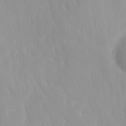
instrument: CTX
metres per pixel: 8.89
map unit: Ave
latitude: 12.8947
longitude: -105.7639
